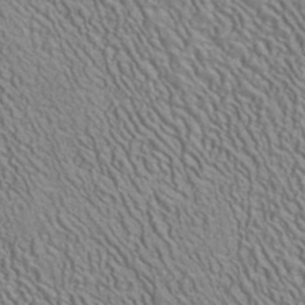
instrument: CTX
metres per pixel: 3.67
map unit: ANa
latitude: 40.9891
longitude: 29.3321
